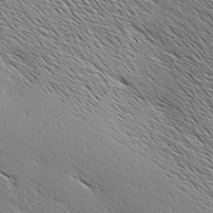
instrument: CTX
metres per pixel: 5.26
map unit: Ave
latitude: 1.1025
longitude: -115.1403
